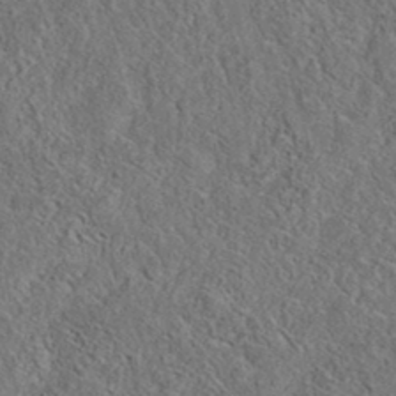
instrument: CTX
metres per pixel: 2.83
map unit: eAb
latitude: 36.0822
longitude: 113.2943
